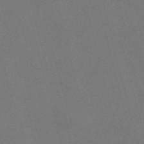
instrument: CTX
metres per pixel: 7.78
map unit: Nve
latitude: -59.0486
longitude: 51.9367
